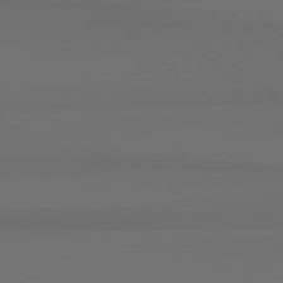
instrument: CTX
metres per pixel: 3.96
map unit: Hpe
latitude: 78.2145
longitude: -133.5938
